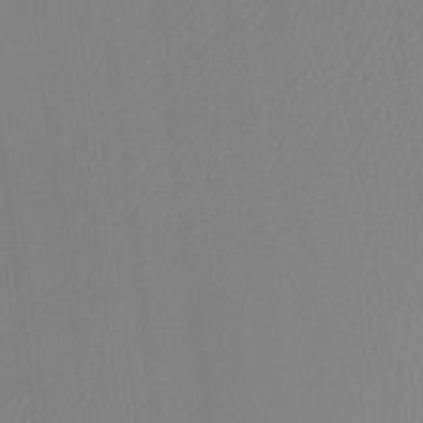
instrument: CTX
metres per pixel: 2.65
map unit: Htu
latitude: -12.1984
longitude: -70.5546
